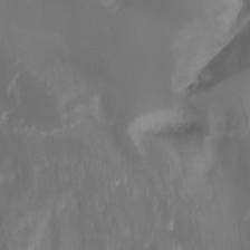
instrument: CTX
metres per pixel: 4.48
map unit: Nhu
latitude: -13.1242
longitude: -69.3860
